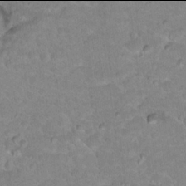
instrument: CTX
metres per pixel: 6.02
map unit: Hto
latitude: 17.9906
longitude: -35.4993
